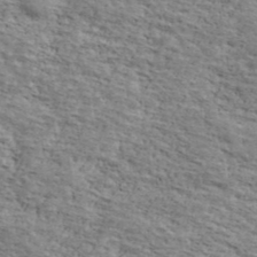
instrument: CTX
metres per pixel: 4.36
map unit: Ave
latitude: 41.3103
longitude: -110.0633
